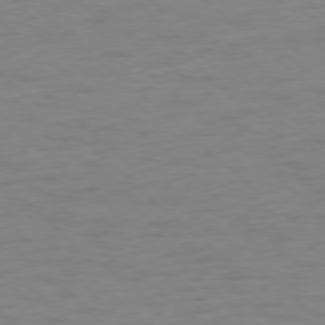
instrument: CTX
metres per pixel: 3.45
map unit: Ap
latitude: -78.1794
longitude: -63.8962
